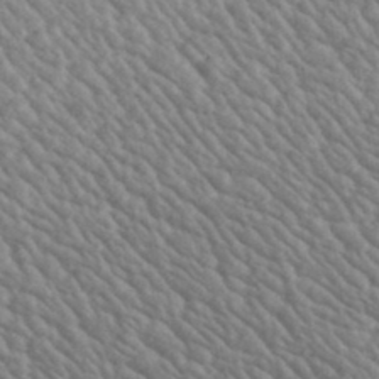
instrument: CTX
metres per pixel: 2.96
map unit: lHvf
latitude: 37.2159
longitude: -89.6694
